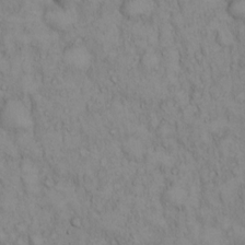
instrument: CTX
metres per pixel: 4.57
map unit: Hto
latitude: 13.1025
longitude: -57.8016
